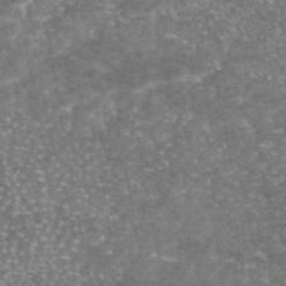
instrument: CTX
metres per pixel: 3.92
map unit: eAb
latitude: 46.5924
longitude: 123.6155
